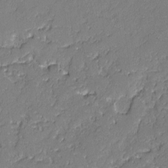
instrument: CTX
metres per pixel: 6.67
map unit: lAvf
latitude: -0.9164
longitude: -106.6302
